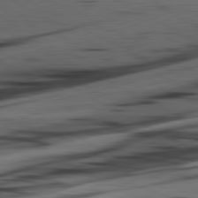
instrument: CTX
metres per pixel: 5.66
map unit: lApd
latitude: 81.0269
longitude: -84.2901
